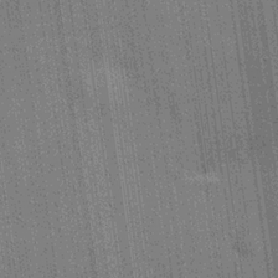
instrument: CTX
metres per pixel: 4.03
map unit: lHvf
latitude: 19.8394
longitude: 142.5762
